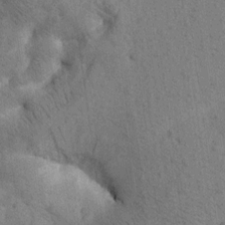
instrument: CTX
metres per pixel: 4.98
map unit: Htu
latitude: 0.0444
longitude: 174.3117
